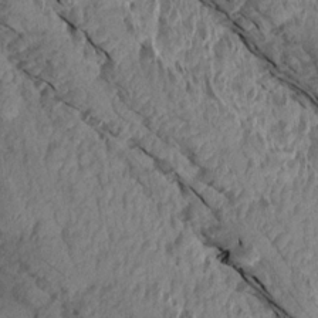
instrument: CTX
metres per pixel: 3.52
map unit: Aa
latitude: 14.4601
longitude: -144.4412
